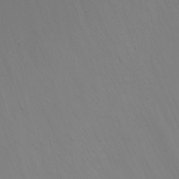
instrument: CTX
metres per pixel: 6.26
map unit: Nhu
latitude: -7.0108
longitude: -91.1970
